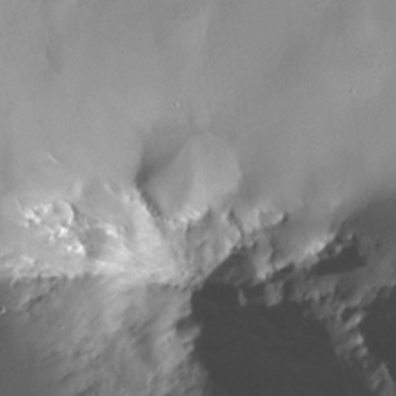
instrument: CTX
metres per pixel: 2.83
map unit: Nhe
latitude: -32.4818
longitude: -118.1578
